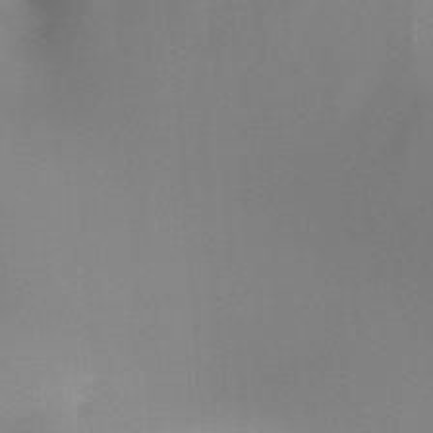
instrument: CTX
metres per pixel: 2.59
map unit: Ht
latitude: -16.3307
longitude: -48.8191
